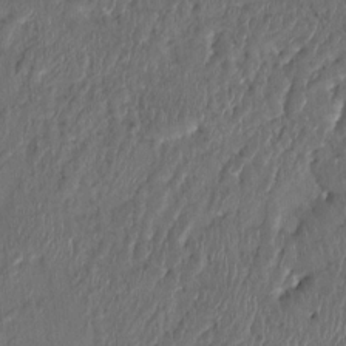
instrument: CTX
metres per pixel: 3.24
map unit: HNhu
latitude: 3.8205
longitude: -7.0269
